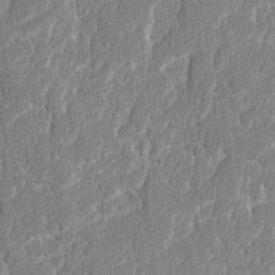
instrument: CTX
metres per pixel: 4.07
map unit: lAvf
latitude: -8.1039
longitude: -114.5923
